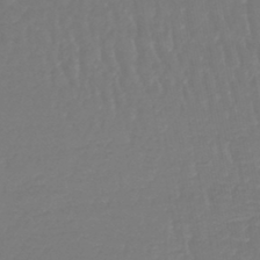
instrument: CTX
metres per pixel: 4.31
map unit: lHb
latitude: -43.0108
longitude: 63.3698
